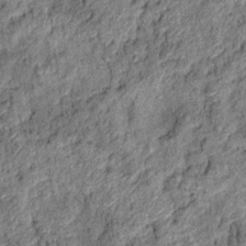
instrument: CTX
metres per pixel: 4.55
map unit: Ht
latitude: 11.3860
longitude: -37.6883
